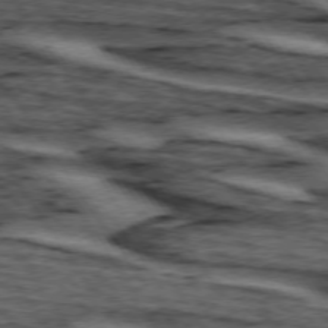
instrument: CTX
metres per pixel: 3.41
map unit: lApd
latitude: 74.3278
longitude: -73.1781
